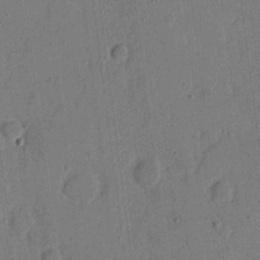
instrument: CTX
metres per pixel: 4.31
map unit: eHh
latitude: 7.2726
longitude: -66.5356
